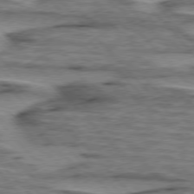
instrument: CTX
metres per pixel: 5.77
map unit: lApd
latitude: 76.3845
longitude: -77.4615
